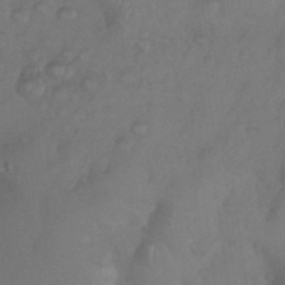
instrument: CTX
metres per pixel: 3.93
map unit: Nhu
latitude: 28.7624
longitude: -56.6679
